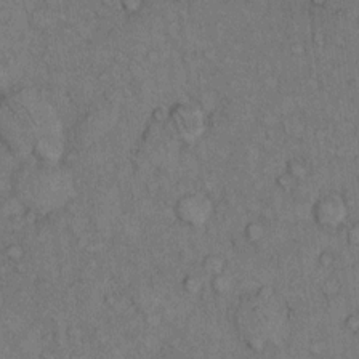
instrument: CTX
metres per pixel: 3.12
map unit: Hto
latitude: 10.3656
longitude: -59.4615
